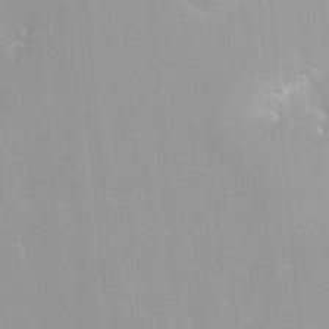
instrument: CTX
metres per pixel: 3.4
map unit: HNhu
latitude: 0.8758
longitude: -3.8583
